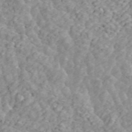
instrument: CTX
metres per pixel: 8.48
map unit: ANa
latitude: 46.1389
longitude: 23.4832
